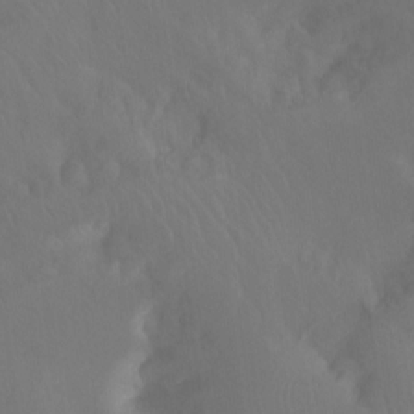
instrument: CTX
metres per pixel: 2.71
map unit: Hto
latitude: -13.8800
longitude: -43.5560
